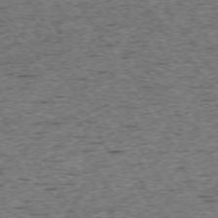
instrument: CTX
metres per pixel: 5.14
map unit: Ap
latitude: -74.4629
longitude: -87.5560
